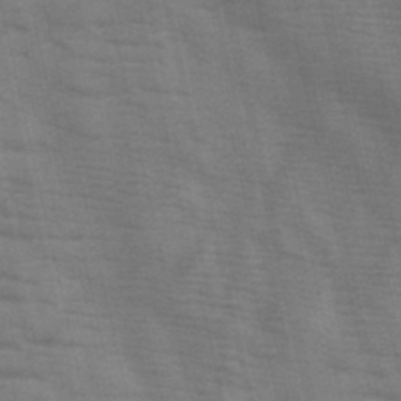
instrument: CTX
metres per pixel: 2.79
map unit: HNb
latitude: -46.8408
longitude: -48.0444
